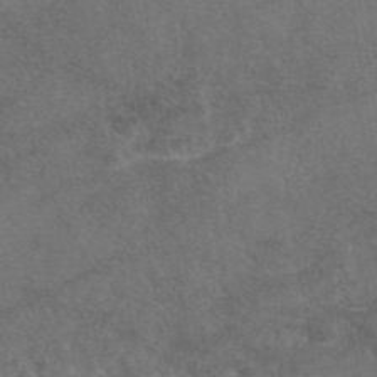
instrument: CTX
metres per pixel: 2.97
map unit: eAb
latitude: 47.5183
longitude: 109.3887
